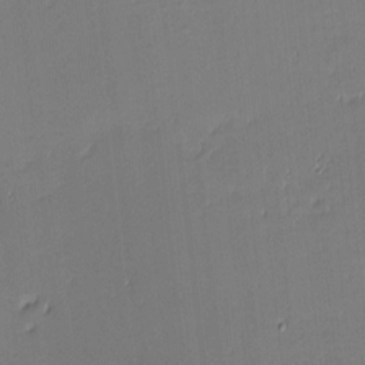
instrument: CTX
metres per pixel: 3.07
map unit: eHh
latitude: -3.4832
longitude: -82.3467
